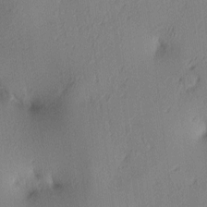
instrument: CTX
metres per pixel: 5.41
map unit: lAa
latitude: 4.3278
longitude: -115.9528
